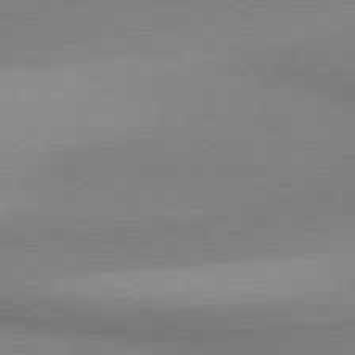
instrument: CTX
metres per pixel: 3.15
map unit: lApd
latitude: 80.7813
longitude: 159.1242
